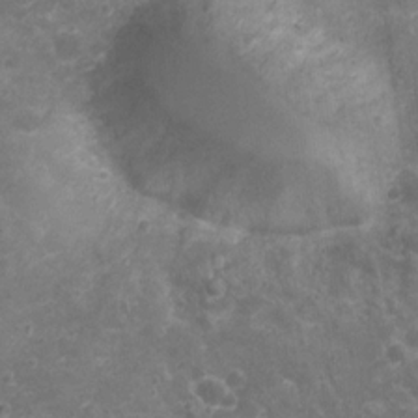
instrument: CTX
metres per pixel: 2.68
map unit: Nhu
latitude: 2.0444
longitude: -15.7450
